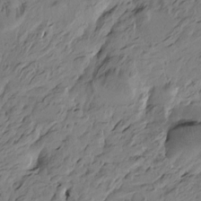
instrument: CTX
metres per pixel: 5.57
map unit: Htu
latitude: -4.8975
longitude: -178.0633
